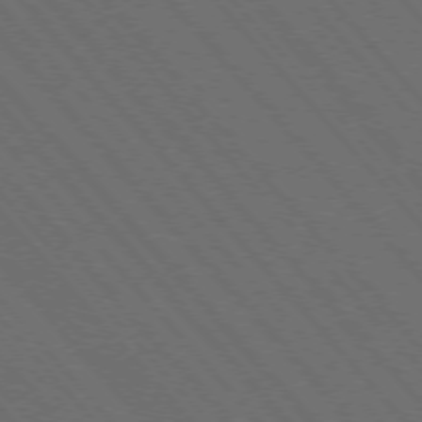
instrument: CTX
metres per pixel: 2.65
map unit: Hpe
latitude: -76.2928
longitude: -16.1767
